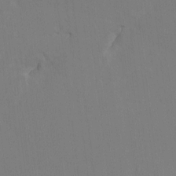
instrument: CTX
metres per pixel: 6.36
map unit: HNhu
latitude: 1.4804
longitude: -5.1025
